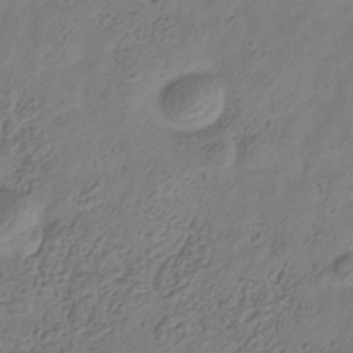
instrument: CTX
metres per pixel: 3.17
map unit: Hve
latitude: -35.0297
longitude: 88.5385
